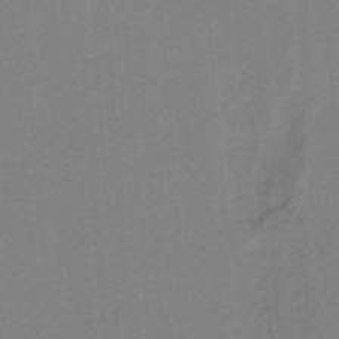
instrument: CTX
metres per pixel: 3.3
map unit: HNb
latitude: -38.2551
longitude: 54.0850
